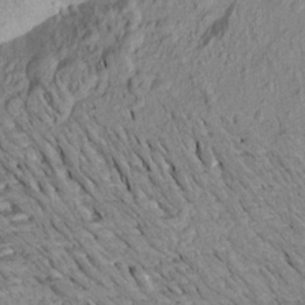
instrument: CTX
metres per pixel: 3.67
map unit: Aa
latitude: 20.4223
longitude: -149.1592
